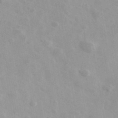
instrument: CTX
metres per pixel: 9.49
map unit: Ave
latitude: 39.4048
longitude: -107.3482
